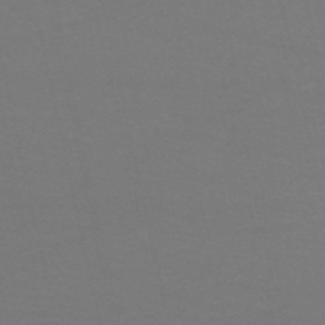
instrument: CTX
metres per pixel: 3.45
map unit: HNb
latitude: -52.9541
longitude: -50.4979
